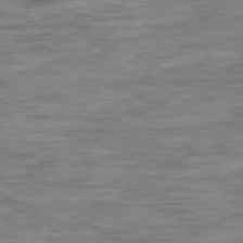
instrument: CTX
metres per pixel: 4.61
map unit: Ap
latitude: -81.3321
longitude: -77.8394
